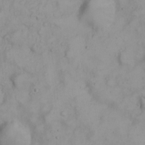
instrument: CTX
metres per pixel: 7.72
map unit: eHh
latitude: 23.1403
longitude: -60.5923
